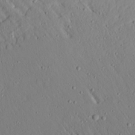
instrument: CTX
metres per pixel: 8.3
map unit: Ave
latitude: 15.3482
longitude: -140.7246
